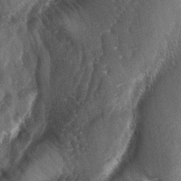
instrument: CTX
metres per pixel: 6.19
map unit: lAa
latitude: -4.9730
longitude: -127.0837
